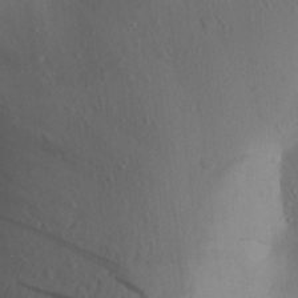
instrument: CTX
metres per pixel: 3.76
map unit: Aa
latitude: 27.0081
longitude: -147.2537
